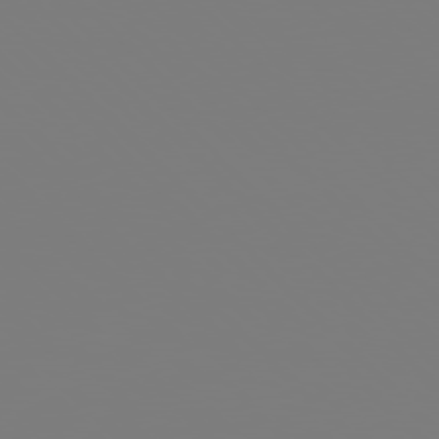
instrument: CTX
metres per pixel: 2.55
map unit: Hpe
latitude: 77.3292
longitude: -136.1767
